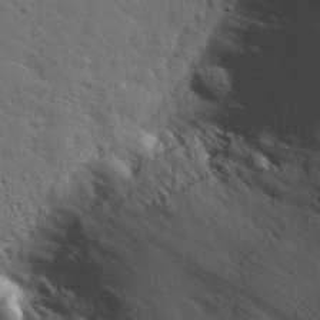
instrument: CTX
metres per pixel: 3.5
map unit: eHh
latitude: 30.4034
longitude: -69.2726
